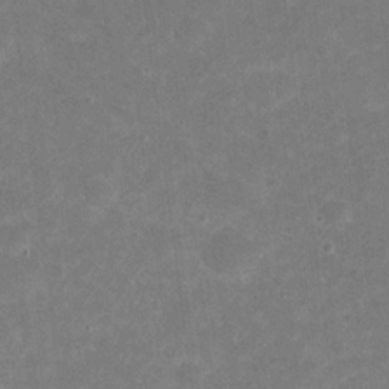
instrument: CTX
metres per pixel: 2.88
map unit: eHh
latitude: 20.3656
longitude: -63.9150
